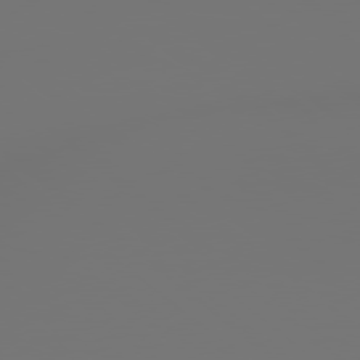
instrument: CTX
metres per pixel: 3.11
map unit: lApd
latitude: 79.0648
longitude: 178.1983
